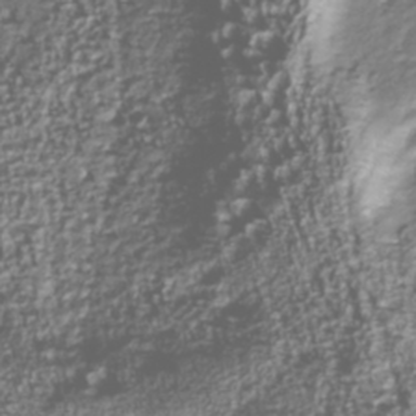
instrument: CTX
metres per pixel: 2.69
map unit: Nhu
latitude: -39.8045
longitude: -82.1388
